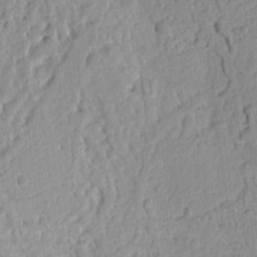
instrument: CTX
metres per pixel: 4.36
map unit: Ht
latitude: 8.9892
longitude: -75.0270
